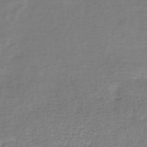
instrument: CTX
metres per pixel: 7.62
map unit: HNhu
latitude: -43.8989
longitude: 101.0108
